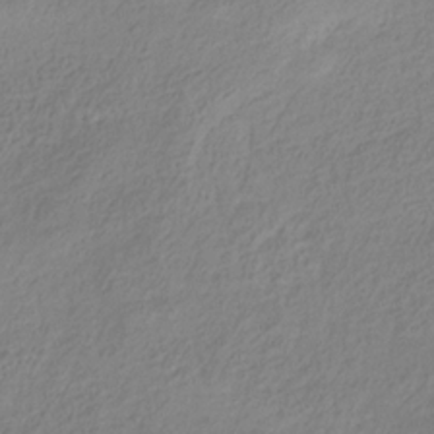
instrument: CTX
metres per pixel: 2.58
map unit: HNhu
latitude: -28.9920
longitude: 67.8233
